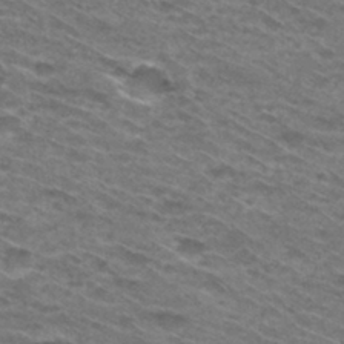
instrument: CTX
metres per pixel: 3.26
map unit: Hto
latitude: 31.2159
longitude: -46.3845
